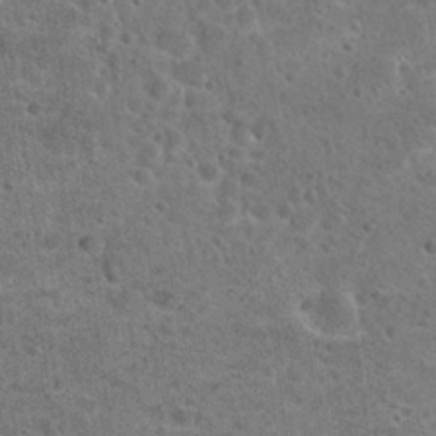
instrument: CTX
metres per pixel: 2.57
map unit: Hto
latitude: 23.4048
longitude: -48.3089
